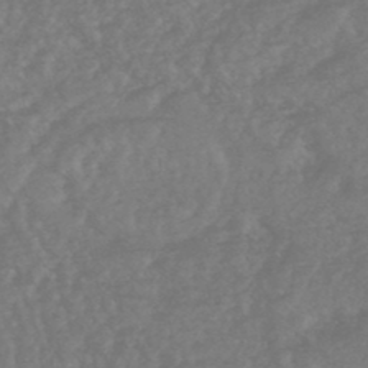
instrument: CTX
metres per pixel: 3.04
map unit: HNhu
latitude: -48.0472
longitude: 97.7856
